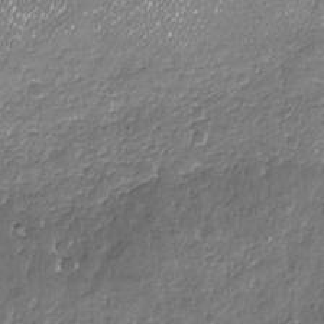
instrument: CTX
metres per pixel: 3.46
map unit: Nhu
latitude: -18.4062
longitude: -58.0255
